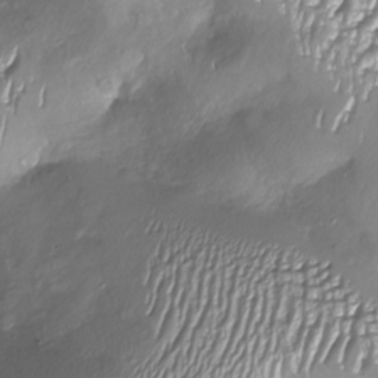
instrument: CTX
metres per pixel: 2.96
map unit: Nhu
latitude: -27.7477
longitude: -59.0836
